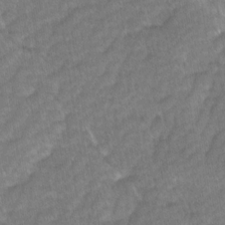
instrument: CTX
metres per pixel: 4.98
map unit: Ave
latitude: -0.9164
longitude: -113.9717
